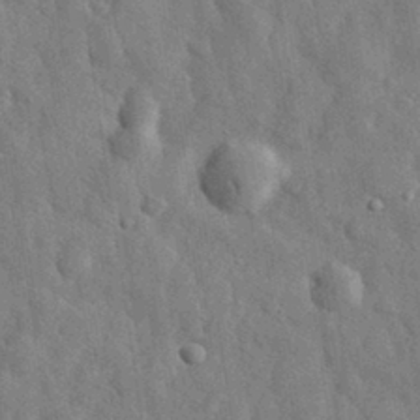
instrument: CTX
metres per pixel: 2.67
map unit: eHh
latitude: 31.5560
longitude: -73.2537
